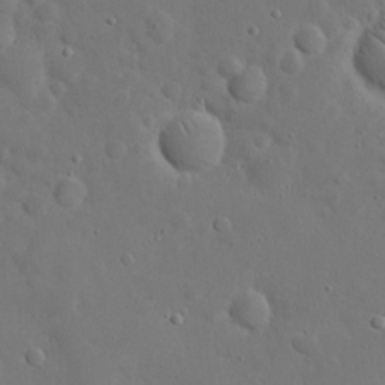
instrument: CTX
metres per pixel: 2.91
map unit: eHh
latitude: 21.8017
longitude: -62.9703
